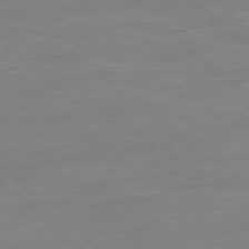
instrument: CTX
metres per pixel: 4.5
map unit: Hpe
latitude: -78.3684
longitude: -19.3292
